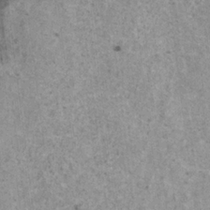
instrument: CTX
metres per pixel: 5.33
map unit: HNhu
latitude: 0.8946
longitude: 4.5007
